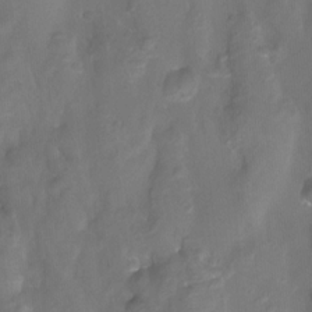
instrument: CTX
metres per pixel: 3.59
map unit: Htu
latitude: -14.1606
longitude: -45.6127
